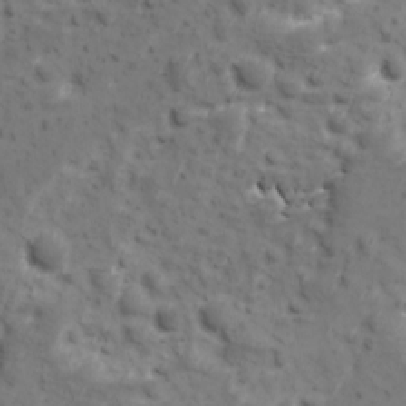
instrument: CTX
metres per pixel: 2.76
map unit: Ave
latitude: 10.8191
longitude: -104.8569
